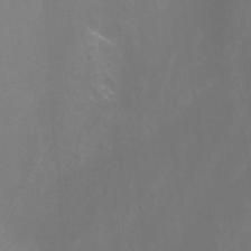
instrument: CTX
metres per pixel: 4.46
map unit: Nhu
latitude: -10.6141
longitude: -75.3104
